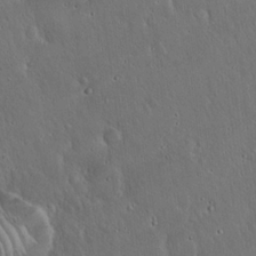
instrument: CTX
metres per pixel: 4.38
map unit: Hto
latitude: 17.2348
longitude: -57.3103
